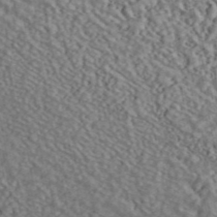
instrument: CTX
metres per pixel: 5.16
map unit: ANa
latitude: 45.1781
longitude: 46.6518
